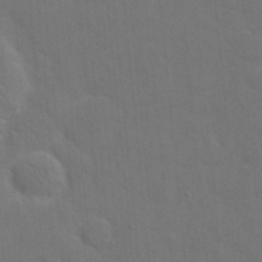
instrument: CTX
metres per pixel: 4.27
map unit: eHh
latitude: 19.8394
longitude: -64.2522
